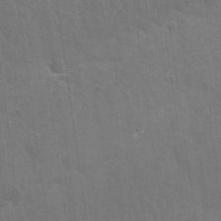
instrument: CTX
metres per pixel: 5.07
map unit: Nhu
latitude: 25.1403
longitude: -51.7638
